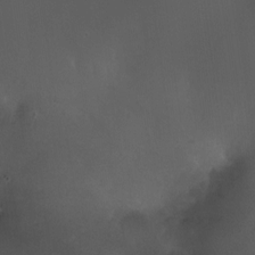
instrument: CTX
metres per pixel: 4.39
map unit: HNhu
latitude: 5.1970
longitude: 8.2739
